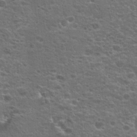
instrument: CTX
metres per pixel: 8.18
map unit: Hto
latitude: 18.9136
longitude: -41.6504
